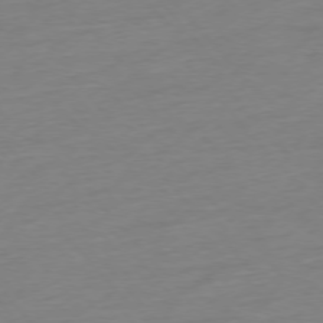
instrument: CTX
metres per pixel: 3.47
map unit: Hpe
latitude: -76.4440
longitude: -14.8002
